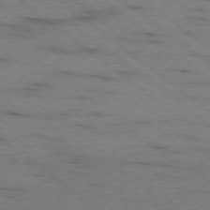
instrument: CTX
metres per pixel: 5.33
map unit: Ap
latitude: -79.4265
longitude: -100.6491
